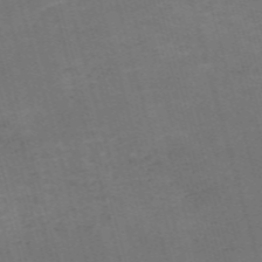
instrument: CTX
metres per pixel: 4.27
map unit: Nve
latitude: -59.6721
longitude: 57.4265
